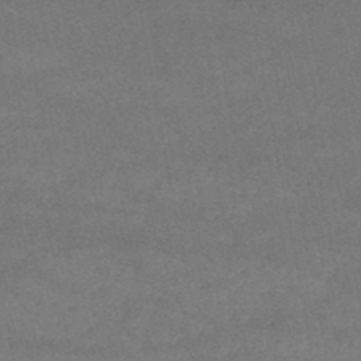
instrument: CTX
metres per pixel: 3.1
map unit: lHb
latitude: -46.4629
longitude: 62.2928
